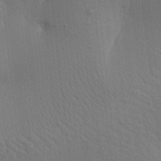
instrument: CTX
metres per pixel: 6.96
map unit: Aa
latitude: 26.4412
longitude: -143.0836
